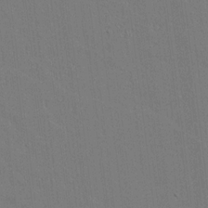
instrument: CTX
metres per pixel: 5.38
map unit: lAvf
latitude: 17.1025
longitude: -127.0459
